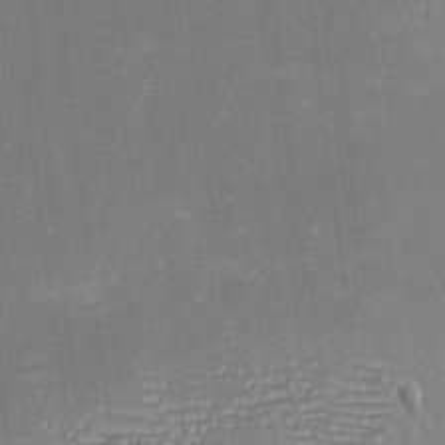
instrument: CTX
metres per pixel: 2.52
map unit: eHh
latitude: -2.6707
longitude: -85.4615
